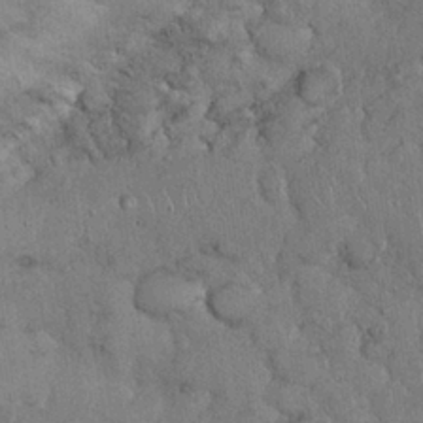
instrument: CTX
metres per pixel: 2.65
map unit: Nhu
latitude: 27.2726
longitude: -68.0444
